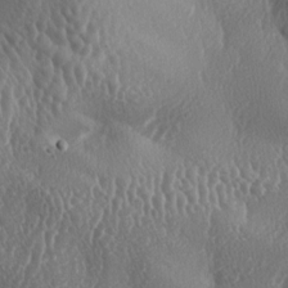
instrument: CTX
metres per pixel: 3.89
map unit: lAa
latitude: -6.8030
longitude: -128.9136
